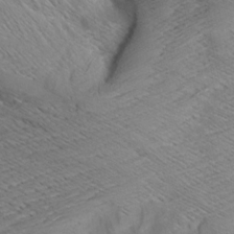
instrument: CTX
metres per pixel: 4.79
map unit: Aa
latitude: 9.1403
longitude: -140.4034
